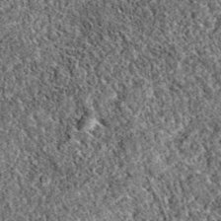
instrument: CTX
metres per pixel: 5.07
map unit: eAb
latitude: 37.6127
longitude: 111.5021
